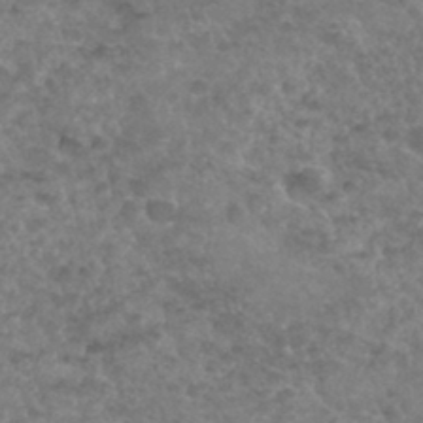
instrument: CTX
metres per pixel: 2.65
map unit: Hto
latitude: 33.6316
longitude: -49.7450
